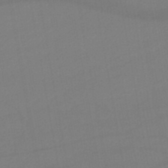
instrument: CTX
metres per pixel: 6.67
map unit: lHb
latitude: -46.4818
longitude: 67.4265
